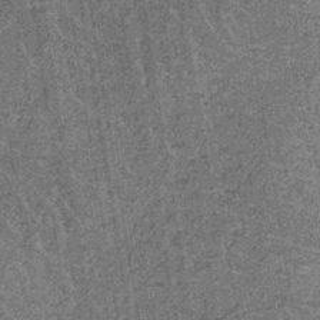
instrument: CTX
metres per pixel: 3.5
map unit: lHb
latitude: -39.1053
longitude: 64.3495
